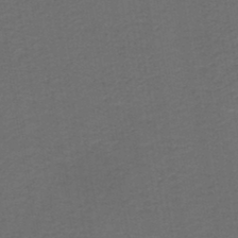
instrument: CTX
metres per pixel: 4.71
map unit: lHb
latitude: -43.6154
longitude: 53.5210
